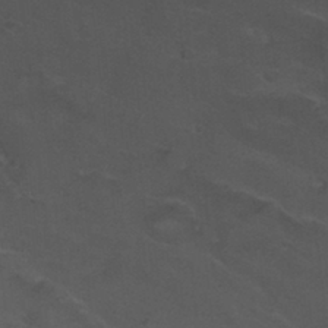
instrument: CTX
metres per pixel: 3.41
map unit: Nhu
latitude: 29.6127
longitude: -51.0269
